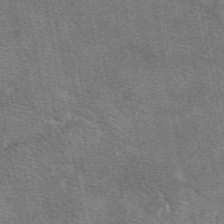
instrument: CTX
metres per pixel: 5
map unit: eAb
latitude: 48.9325
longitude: 116.4440
